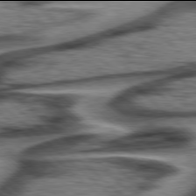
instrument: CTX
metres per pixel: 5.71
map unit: Hpe
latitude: 77.9906
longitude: -156.1577
